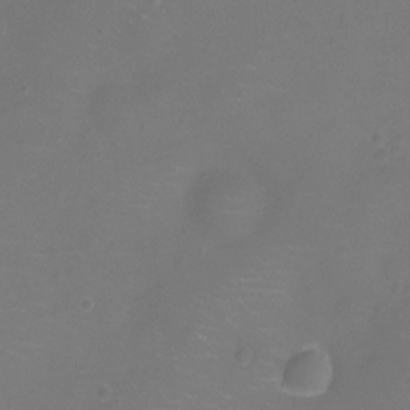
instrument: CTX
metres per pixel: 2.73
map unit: Ht
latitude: -5.5966
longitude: -19.5371
